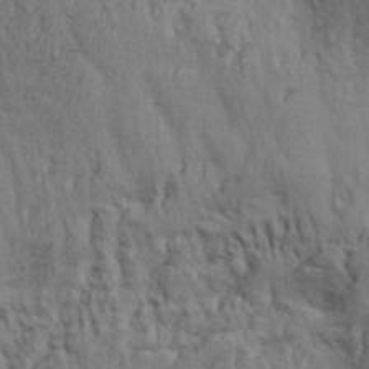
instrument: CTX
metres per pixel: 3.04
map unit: Aa
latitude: 32.6679
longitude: -135.4804
